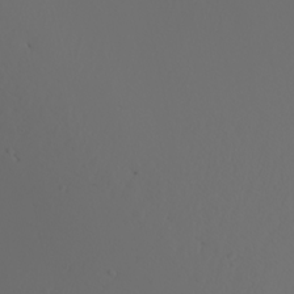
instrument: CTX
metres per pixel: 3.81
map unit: Nhu
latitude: -6.8219
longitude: -96.0633
